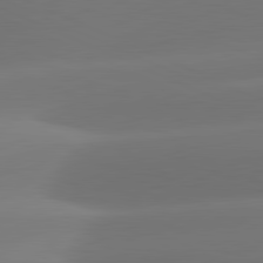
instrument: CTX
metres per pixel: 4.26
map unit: lApd
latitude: 81.5182
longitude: -160.3089
